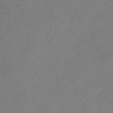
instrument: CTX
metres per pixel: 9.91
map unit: Hve
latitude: -34.4440
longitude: 90.3307
